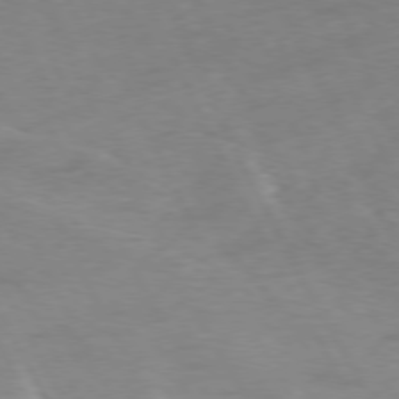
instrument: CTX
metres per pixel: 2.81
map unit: Ap
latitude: -76.6330
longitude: -73.1404
